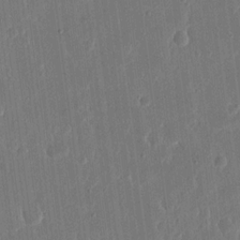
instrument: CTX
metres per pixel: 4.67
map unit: eHh
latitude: 15.4238
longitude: -69.6883
